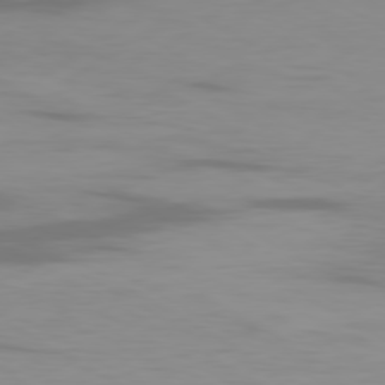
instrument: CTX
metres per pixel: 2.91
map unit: Ap
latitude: -79.9367
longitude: -92.3278
